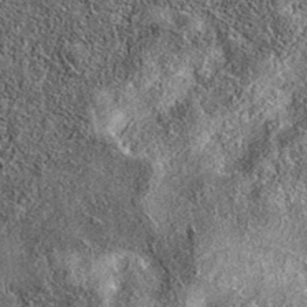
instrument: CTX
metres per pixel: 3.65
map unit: eAb
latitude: 36.7246
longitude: 108.9164
